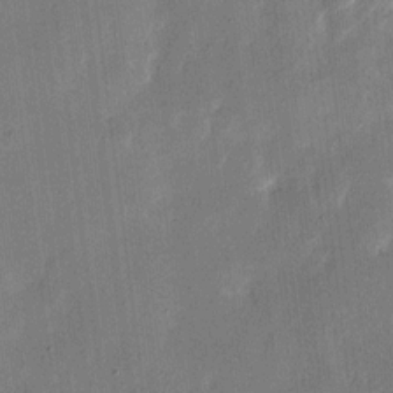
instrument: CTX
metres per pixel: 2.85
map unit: eHh
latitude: 11.5749
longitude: -68.6491
